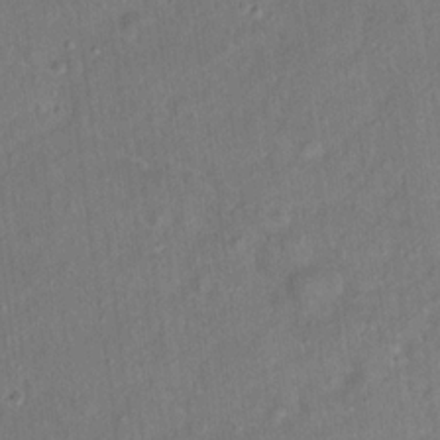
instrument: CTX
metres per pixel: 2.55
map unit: Ht
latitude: 14.6680
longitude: -40.2522
